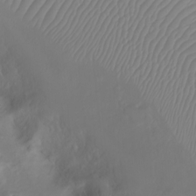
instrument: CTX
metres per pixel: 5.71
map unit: Ht
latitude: 0.5734
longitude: -36.3467
